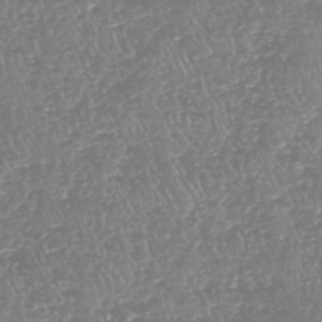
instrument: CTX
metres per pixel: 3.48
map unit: HNhu
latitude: -48.2173
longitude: 29.2943
